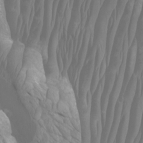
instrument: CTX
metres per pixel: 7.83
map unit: Htu
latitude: -5.5777
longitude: -75.7450
